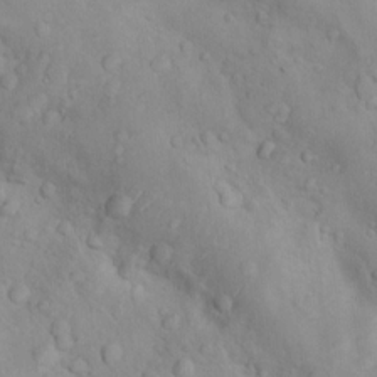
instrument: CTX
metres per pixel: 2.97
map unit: Nhu
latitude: 10.7246
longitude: -26.0444
